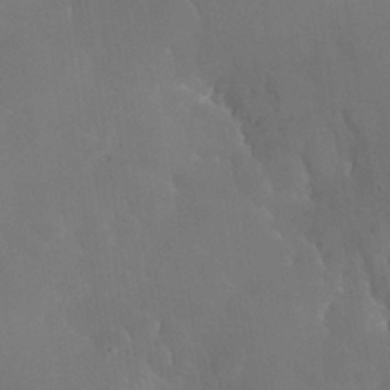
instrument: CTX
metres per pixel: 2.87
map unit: Nhu
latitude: 26.4034
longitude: -57.4993
